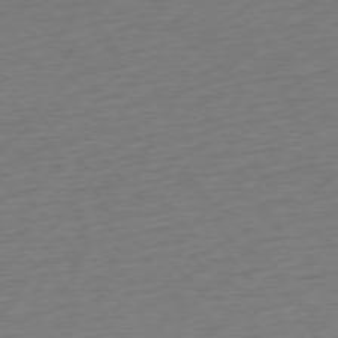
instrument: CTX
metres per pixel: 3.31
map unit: Ap
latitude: -76.0850
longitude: -64.3467
